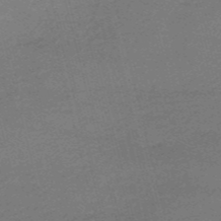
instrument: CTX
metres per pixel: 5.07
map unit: HNb
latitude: -54.7652
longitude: -36.9514
